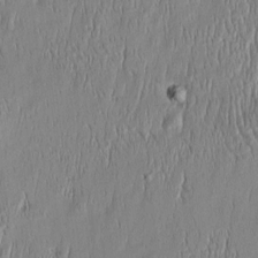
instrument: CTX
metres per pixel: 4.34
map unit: Htu
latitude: -5.4643
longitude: 174.8596
